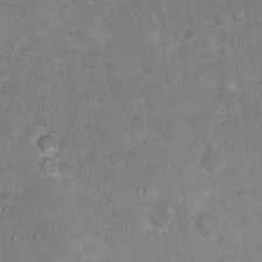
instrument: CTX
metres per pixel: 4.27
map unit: Hto
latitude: 17.4993
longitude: -36.8380
